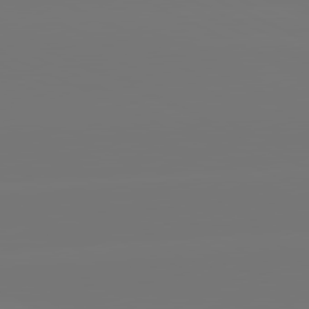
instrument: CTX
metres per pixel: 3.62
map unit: lApd
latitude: 81.4237
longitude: -148.3278
